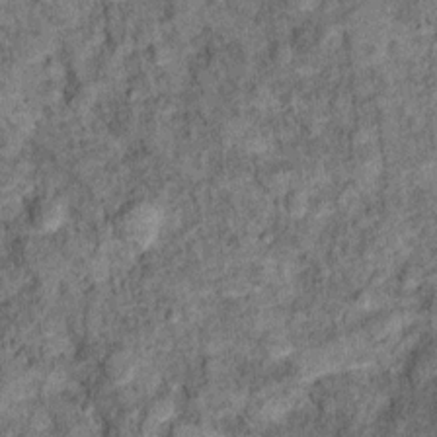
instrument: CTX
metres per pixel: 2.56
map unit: Ht
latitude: 10.0822
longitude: -39.2537
